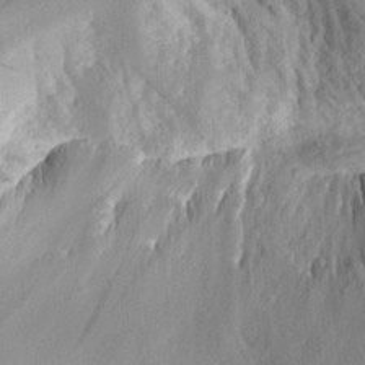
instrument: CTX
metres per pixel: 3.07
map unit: Aa
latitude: 29.3293
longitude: -132.9514
